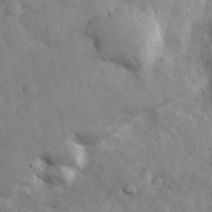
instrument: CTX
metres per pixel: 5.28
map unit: eHh
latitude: 38.1011
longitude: -67.7071
